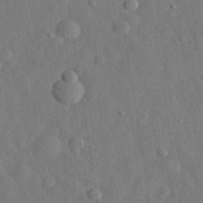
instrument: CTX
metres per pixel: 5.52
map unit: eHh
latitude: 29.2537
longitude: -76.3278
